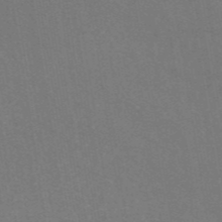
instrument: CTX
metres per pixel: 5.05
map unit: ANa
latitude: 43.6694
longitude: 28.2928
